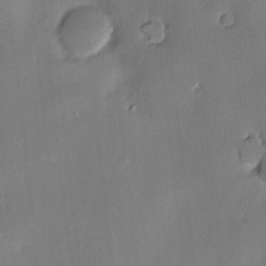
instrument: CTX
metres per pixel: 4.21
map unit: Hve
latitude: -10.5007
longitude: 175.5021
